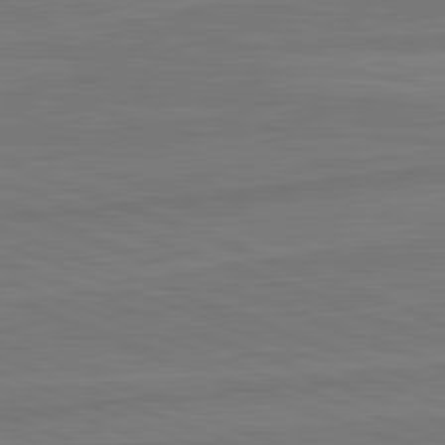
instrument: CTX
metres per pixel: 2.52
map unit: lApd
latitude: 82.0822
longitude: -175.3671
